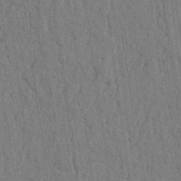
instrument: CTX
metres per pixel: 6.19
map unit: lAvf
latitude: 6.7813
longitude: 164.5763
